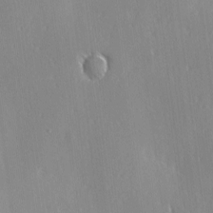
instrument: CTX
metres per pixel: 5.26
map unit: Ave
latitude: 0.6301
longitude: -113.7072
